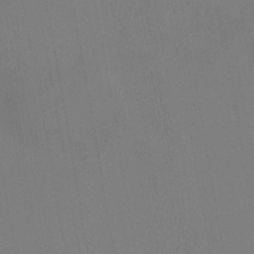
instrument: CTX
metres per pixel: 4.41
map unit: HNhu
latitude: 6.2145
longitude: 4.7085
